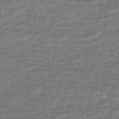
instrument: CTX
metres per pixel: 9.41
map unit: ANa
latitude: -45.0675
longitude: 104.8219
